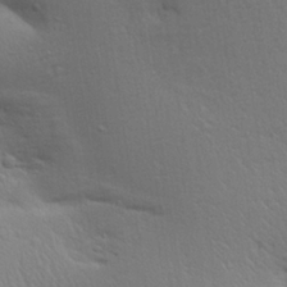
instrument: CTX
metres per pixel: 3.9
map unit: Aa
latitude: 26.4034
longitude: -136.6113
